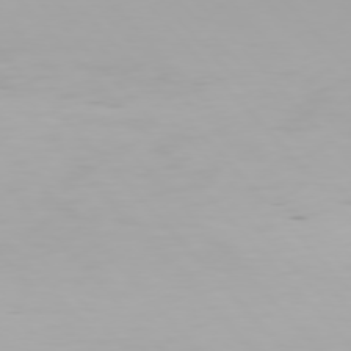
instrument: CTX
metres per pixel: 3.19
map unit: Hpe
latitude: 76.5356
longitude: -135.0647
